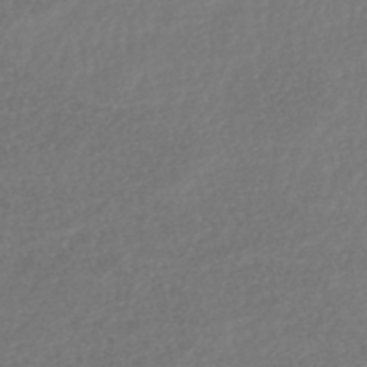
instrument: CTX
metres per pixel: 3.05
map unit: HNhu
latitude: -47.8800
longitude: 98.4818
